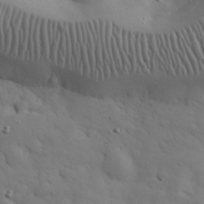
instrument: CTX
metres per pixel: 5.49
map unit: eHh
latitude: 30.9892
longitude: -69.0648
